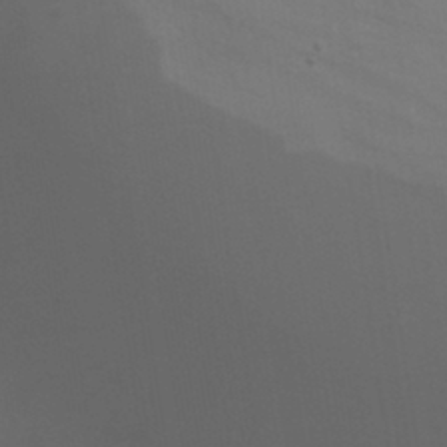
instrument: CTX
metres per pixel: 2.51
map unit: Hve
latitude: 33.3860
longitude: 150.0283
